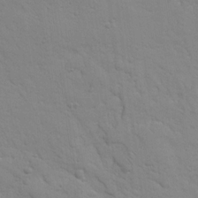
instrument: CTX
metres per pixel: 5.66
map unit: Nhu
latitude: 17.6694
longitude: -78.4790
